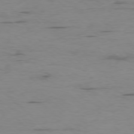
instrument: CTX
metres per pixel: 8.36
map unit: Ap
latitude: -77.5588
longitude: -81.4804
